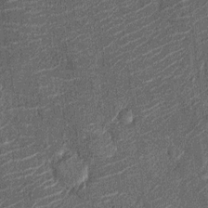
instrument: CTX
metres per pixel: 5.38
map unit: Nhu
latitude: -13.7478
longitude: -23.2726
